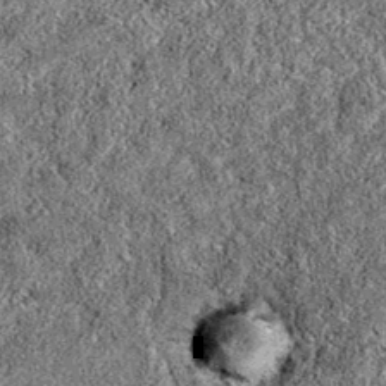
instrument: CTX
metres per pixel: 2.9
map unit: eAb
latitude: 36.2900
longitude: 106.8219
